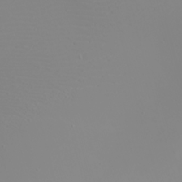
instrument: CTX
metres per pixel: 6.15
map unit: eHh
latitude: -5.2942
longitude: -85.3293
